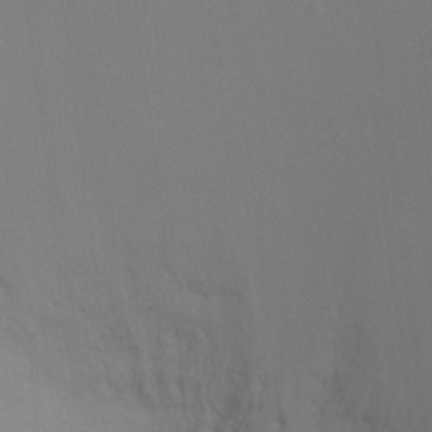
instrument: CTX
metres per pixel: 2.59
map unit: Ht
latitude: -9.2754
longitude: -33.7828
